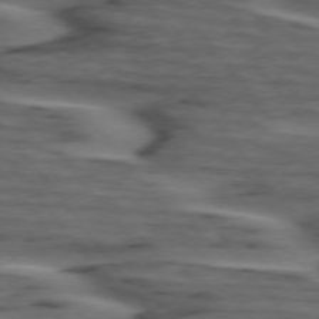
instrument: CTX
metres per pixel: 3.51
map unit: lApd
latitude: 75.2159
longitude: -71.2726
